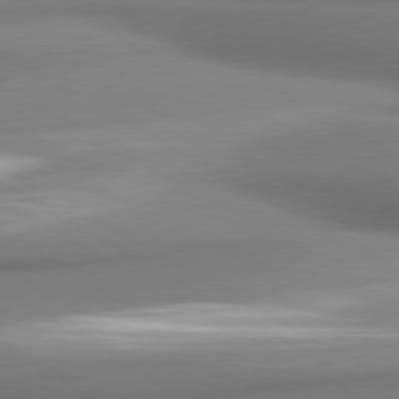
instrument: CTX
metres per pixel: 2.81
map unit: lApd
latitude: 80.7057
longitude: 178.9352
